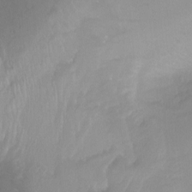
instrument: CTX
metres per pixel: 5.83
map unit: Ht
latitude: -1.1432
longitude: -19.0458
